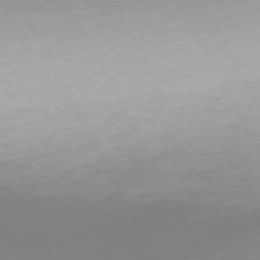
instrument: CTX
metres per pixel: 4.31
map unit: Ap
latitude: -73.2754
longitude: -69.4427
